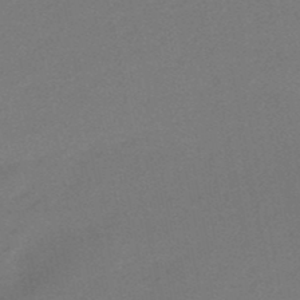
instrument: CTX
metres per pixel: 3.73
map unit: eHb
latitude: -48.1984
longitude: 86.2928
